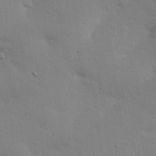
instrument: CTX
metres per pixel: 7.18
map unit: eHh
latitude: 24.2900
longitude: -69.8206
